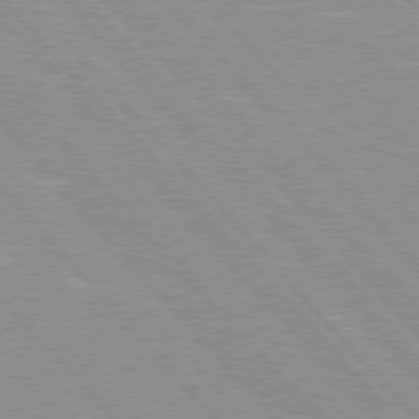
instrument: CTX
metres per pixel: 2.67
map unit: Hpe
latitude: 76.0255
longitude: -126.5168
